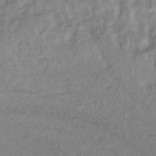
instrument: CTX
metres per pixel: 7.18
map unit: lHb
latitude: -36.5951
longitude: 69.8611
